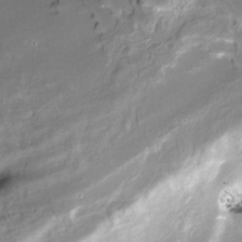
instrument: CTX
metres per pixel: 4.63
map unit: Nve
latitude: -25.0297
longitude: -108.7813
